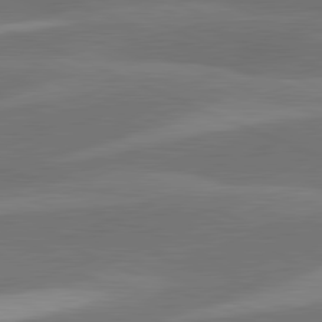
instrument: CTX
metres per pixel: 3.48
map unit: lApd
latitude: 81.5182
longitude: 124.6518
